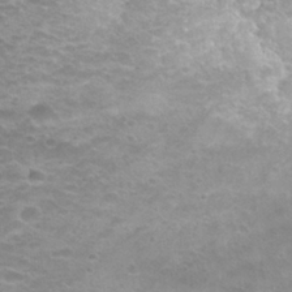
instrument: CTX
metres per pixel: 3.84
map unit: Hto
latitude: 25.6127
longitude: -29.6883
